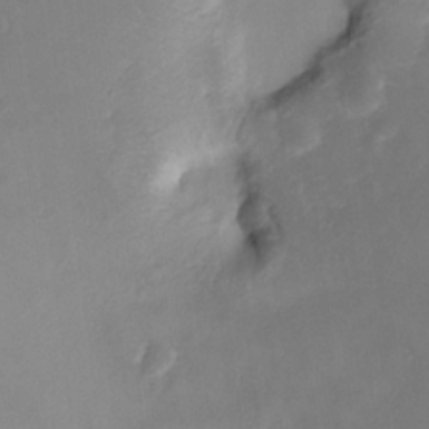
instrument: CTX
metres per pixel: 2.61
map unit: HNhu
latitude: 11.6694
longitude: 8.9542
